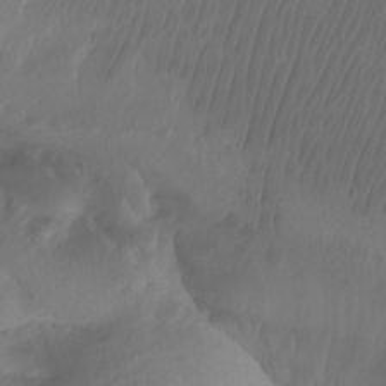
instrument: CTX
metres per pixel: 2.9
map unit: Aa
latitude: -12.7841
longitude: -68.4223
